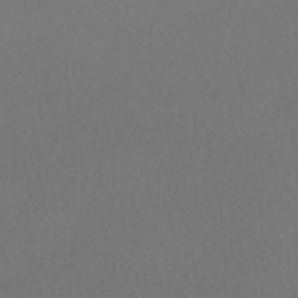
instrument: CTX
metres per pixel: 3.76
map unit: HNhu
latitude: -41.7477
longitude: 97.4832
